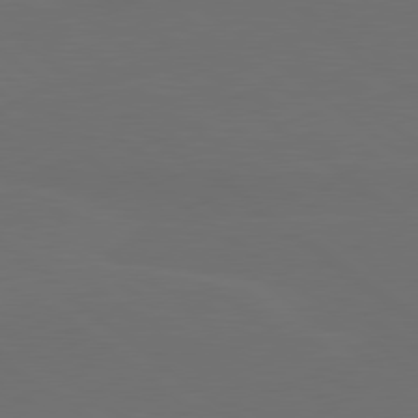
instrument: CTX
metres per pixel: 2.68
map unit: lApd
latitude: 80.1956
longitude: -115.7449
